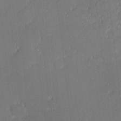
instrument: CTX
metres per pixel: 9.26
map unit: eHh
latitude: -2.6329
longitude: -82.8757
